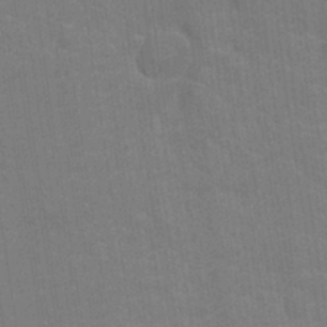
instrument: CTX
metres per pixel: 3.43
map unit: Nhu
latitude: -11.9367
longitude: -22.3656
